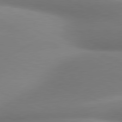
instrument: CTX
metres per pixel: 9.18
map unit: lApd
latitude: 80.8002
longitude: 131.6155
